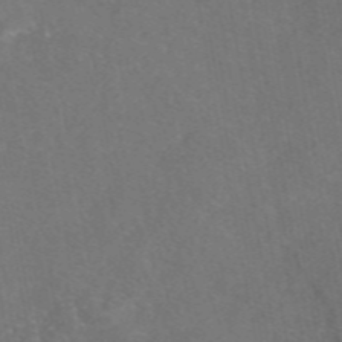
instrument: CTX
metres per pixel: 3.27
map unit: eAb
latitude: 47.6694
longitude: 108.9164
